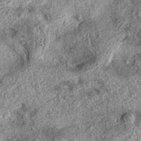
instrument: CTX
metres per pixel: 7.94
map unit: eAb
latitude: 37.7260
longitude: 108.0850
